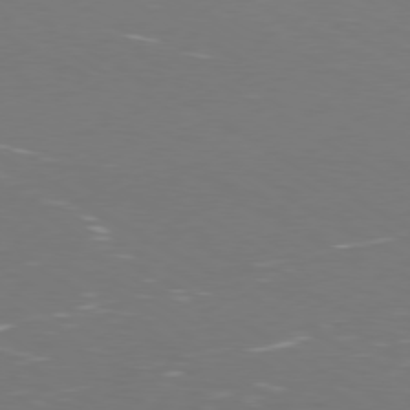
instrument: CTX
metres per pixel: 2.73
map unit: Ap
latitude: -79.9367
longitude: -71.0647
